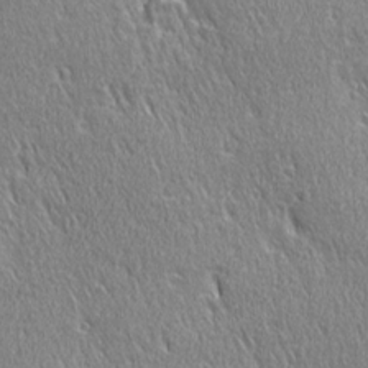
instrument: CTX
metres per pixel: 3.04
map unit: Ave
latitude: 21.7450
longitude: -135.9150
